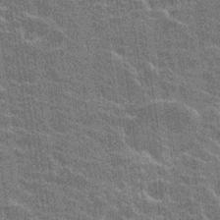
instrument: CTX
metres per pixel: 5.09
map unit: Hto
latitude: 22.8380
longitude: -40.7813
